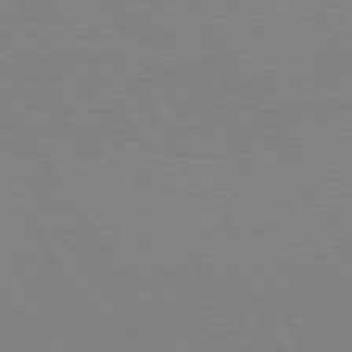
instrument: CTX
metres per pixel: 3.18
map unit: Hpe
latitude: 73.8206
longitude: -130.0255
